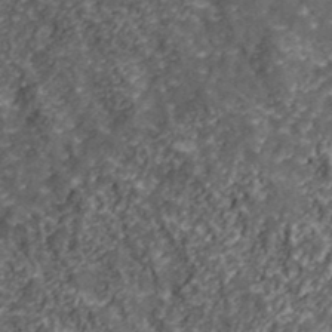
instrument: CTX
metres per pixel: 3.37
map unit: lHvf
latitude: 39.4237
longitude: -88.0633
